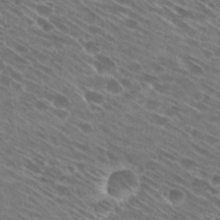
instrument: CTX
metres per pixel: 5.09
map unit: Hto
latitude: 29.0458
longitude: -44.4034
